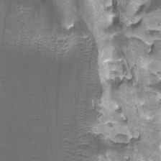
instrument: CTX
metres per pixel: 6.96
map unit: Htu
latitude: -13.2376
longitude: -71.1970
